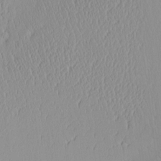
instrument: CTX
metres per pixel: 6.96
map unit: eHh
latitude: -4.1794
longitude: 15.6911
